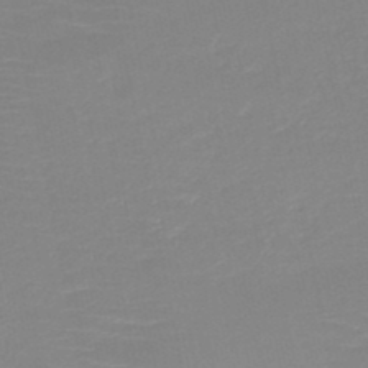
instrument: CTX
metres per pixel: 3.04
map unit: HNb
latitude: -48.2551
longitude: -44.3467
